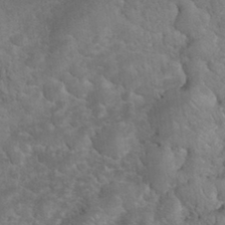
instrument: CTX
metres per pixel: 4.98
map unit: eHh
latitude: 33.5560
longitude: -66.0633
